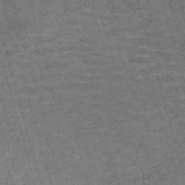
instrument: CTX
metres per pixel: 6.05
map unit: Nve
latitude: -59.4454
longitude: 64.0094
